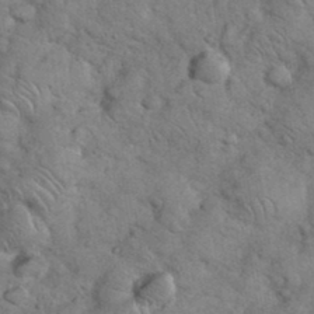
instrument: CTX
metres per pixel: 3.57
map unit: eHh
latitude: 36.6680
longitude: -65.2348
